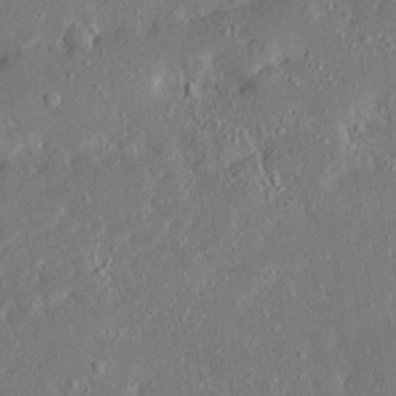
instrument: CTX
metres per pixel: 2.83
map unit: Ave
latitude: 17.6316
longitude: -140.5167
